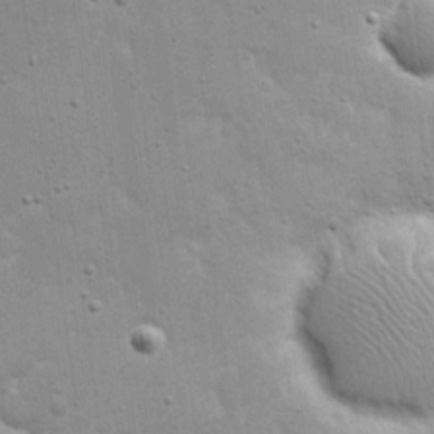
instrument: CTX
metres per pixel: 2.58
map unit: eHh
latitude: 21.5371
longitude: -67.2537
